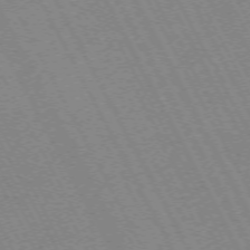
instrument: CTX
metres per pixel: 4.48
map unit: Hpe
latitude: -72.2928
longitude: 10.7463
